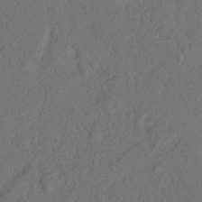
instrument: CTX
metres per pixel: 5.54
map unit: Nhu
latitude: 18.1766
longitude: -77.4237
